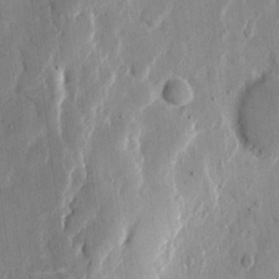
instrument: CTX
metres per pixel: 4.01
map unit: eHh
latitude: 12.4979
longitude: -69.2348
